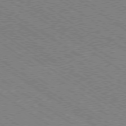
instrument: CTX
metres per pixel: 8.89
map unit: Ap
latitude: -79.2565
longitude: -79.9528
